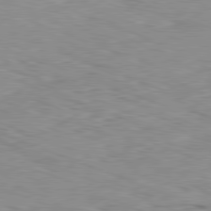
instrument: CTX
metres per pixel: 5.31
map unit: Ap
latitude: -81.8989
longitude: -69.6505
